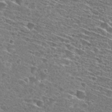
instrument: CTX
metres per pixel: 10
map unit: Hto
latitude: 28.1389
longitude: -46.2901
